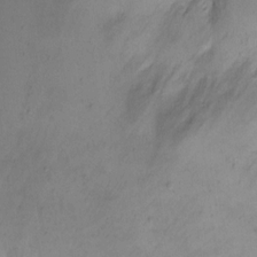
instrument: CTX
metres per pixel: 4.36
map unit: eHh
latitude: 10.5546
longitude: -62.7058
